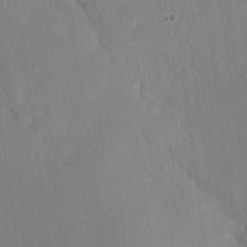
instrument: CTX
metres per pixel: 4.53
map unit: Nhu
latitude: 27.0081
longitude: -71.7827
